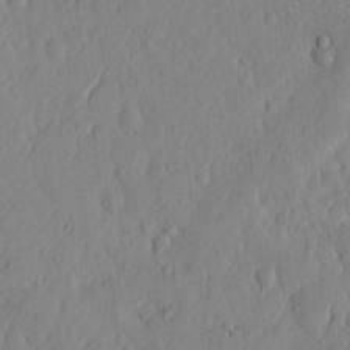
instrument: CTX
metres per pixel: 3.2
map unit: Htu
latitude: 3.4237
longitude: 153.3698
